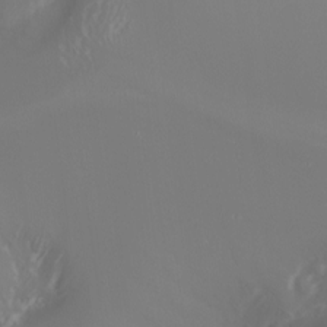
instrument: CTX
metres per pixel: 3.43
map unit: Nhu
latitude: -7.8989
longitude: -91.4049
